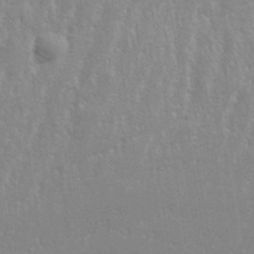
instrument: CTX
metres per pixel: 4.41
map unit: eHh
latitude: 34.1200
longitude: -132.4979
